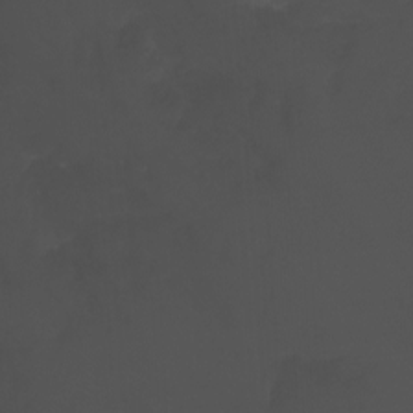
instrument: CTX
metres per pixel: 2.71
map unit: Nhu
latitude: -12.1606
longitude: -49.5371
